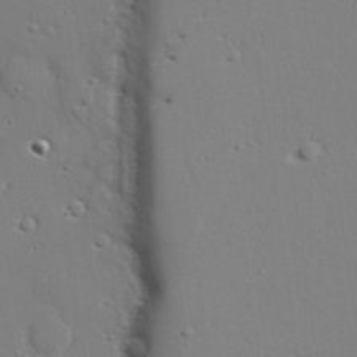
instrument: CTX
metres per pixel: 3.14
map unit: lAvf
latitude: 27.4804
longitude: -108.3845
